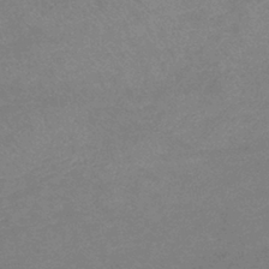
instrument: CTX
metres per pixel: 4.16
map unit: lHb
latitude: -40.5574
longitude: 74.9353
